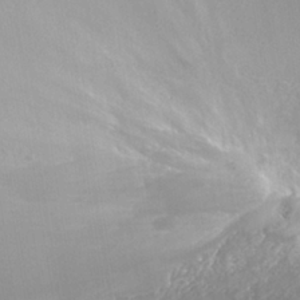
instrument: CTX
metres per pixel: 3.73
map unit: Nhe
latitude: -39.4266
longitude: -117.4804
